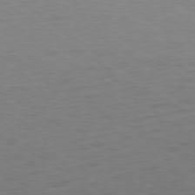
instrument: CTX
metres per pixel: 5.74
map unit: Ap
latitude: -77.3132
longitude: -75.4049
